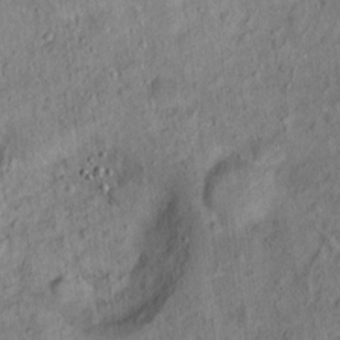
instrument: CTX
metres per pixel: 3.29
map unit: Ht
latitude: 14.2712
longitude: -39.3859
